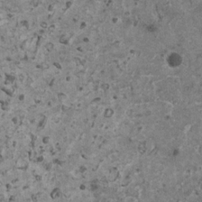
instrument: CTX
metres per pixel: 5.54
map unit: HNhu
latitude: 1.0080
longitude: 4.8219
